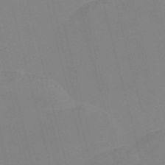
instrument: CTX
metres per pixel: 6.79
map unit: Nve
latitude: -57.8233
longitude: 61.8044
